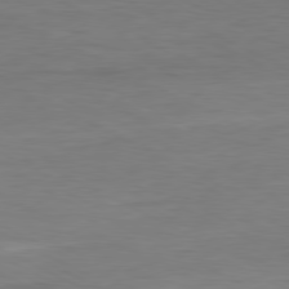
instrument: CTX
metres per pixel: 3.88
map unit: Hpe
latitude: -80.8786
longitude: 19.7100
